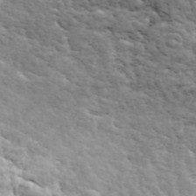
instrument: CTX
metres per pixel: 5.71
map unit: ANa
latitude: 43.1025
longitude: 46.9730
